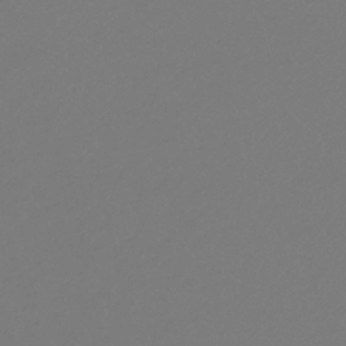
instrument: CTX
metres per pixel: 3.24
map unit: eHb
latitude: -30.3495
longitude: 66.3873
